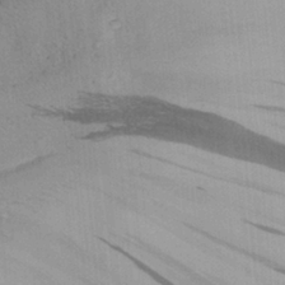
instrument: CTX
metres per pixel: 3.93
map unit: Aa
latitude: 29.2726
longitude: -136.0633
